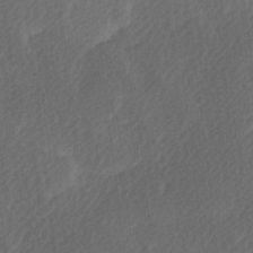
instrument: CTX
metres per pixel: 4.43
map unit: Ave
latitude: 9.8961
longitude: -106.6490
